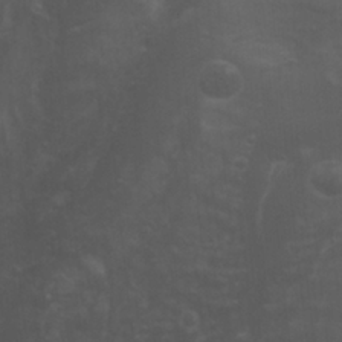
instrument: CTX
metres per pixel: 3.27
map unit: Aa
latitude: -3.5588
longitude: -72.7436
